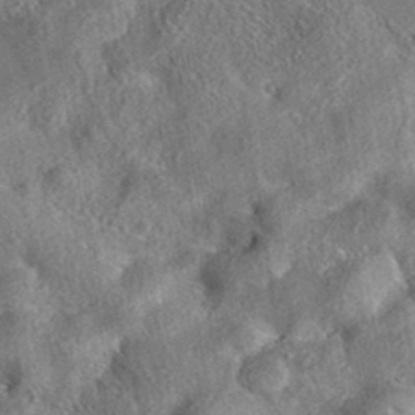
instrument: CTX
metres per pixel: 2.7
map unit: eAb
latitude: 37.2159
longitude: 112.0850
